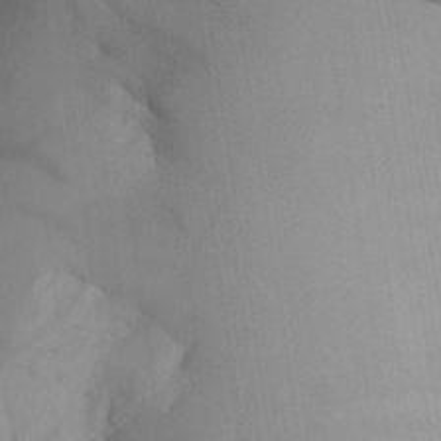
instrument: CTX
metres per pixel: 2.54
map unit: Aa
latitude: 25.4993
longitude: -131.1970
